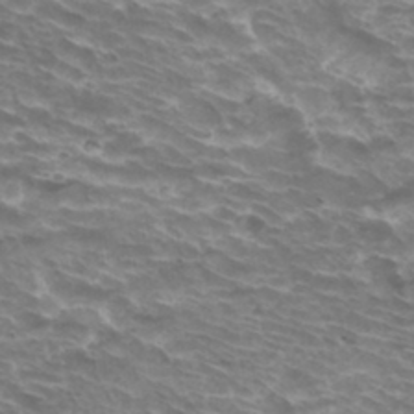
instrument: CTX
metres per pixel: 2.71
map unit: Hto
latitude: 32.8380
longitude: -43.2915
